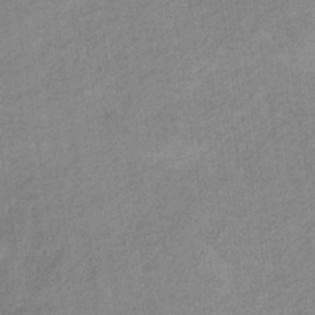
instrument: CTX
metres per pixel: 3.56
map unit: HNb
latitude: -33.1620
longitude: 62.4629
